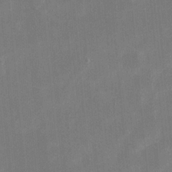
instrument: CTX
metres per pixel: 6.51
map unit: eHh
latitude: 20.3845
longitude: -67.8772
